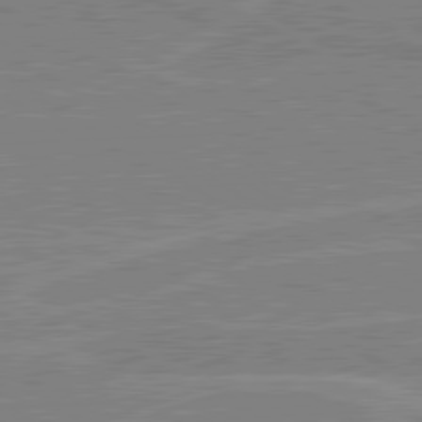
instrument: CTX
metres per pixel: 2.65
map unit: lApd
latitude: 80.6113
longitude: 123.0109
